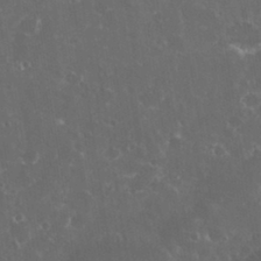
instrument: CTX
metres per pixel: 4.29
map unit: eHh
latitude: 33.1025
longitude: -61.8205
